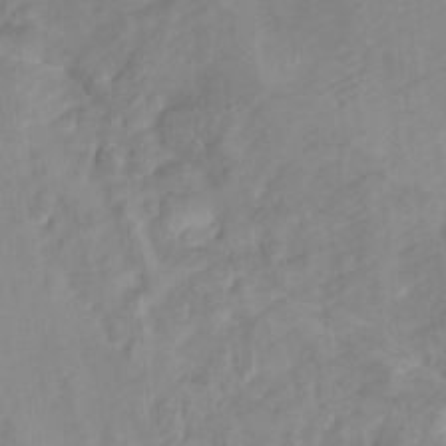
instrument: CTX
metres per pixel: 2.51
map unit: Hto
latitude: 7.2726
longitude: -36.5357
